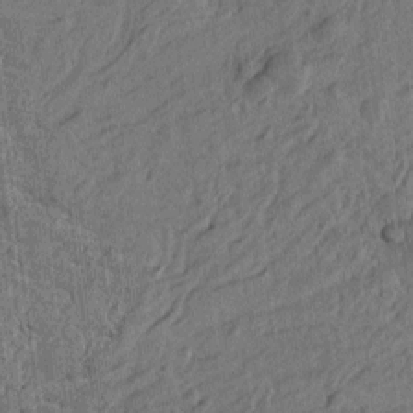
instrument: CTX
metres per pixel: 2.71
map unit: Htu
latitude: -5.3131
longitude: -179.2348
